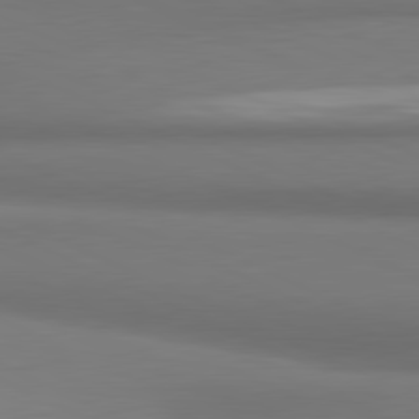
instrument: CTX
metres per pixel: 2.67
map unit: lApd
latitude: 81.4615
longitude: 172.5007
